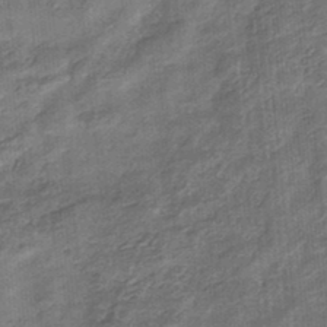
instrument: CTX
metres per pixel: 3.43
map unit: eHb
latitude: -34.3873
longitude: 79.7099
